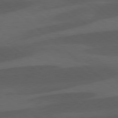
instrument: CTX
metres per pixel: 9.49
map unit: lApd
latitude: 78.2523
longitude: -54.9136
